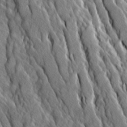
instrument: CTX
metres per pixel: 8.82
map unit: Ave
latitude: 14.0633
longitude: -133.8772
